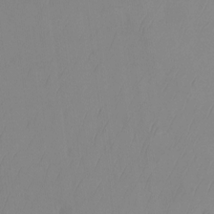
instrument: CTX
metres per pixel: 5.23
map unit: Ht
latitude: -14.4818
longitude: -53.5560
